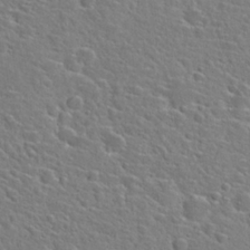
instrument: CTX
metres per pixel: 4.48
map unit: Hto
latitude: 24.9135
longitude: -46.6113
